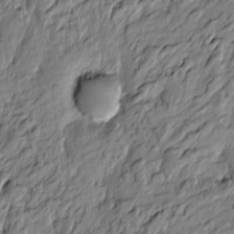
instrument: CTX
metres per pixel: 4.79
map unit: Htu
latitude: -6.2928
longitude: 177.7100
